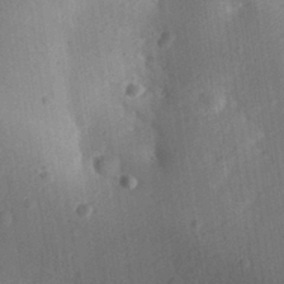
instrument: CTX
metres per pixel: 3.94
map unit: Aa
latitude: 30.2145
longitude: -145.2915
